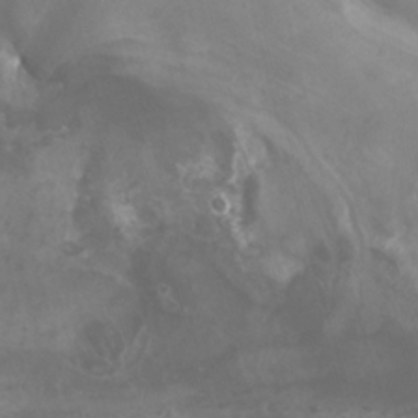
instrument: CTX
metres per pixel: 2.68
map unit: Nhu
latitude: -7.9178
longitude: -75.7450
